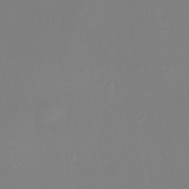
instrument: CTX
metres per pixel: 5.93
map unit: Ht
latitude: -8.6329
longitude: -31.8584
